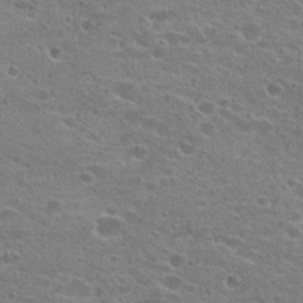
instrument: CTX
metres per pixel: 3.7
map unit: Hto
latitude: 23.3671
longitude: -43.5749
